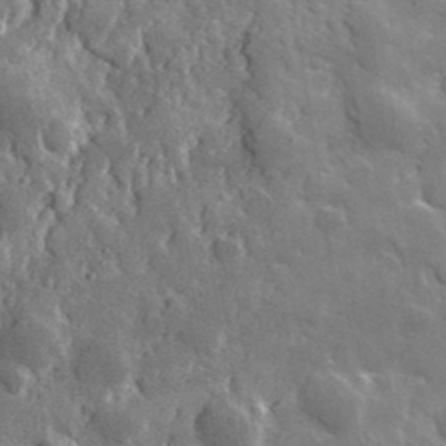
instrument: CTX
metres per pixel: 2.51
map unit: lHvf
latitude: 34.9324
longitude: -88.0633
